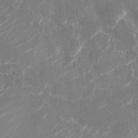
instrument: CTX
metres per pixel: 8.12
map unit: Nhu
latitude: -29.8233
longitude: -71.3859
